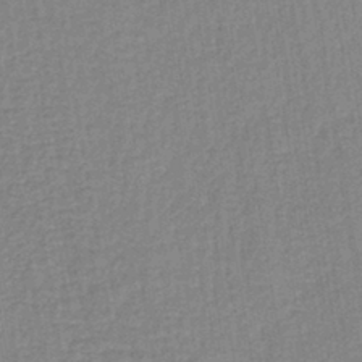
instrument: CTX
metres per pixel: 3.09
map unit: lHb
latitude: -40.4629
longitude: 60.6330
